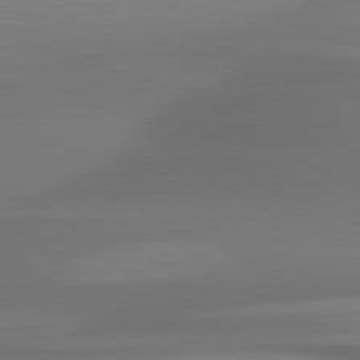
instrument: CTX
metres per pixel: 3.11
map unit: lApd
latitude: 79.6694
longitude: -87.0647
